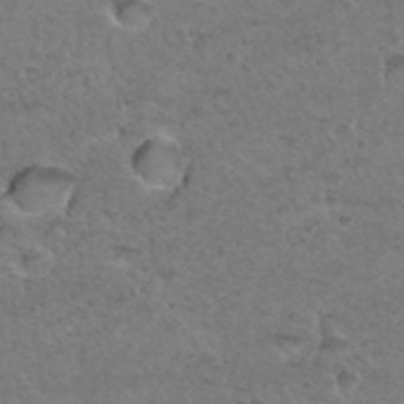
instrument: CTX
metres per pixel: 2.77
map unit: Hto
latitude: 36.3845
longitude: -48.0822
